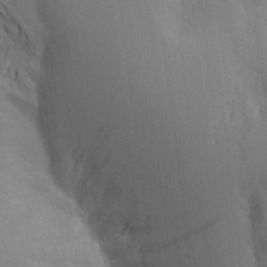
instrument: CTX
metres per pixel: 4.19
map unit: Aa
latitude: 16.1956
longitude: -148.7435
